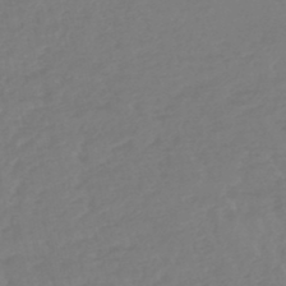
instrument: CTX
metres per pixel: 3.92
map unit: lHb
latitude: -45.0298
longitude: 70.7652
